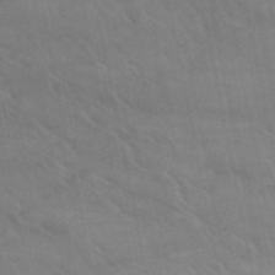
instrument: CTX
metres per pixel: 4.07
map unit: HNb
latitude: -52.9163
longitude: -50.8380
